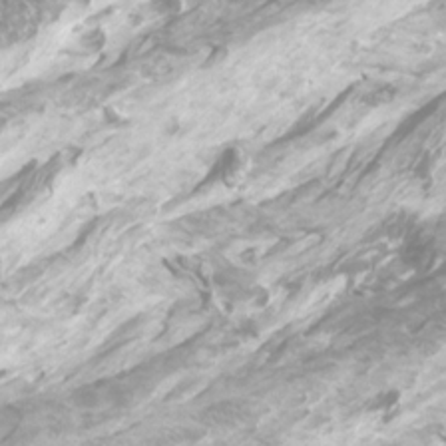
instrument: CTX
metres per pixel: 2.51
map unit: Hto
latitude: -8.5952
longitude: -46.1011
